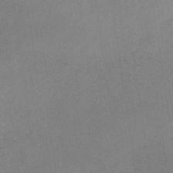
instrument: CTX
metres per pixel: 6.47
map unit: HNb
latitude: -33.0487
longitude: 63.4643
